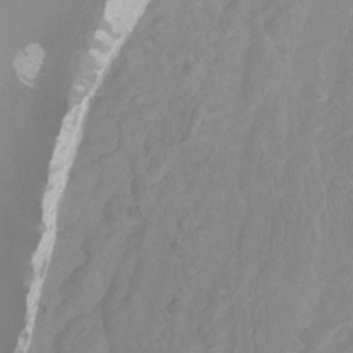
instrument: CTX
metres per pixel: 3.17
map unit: Ht
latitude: -1.8990
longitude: -17.7450
